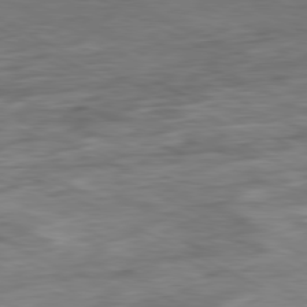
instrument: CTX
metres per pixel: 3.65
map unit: Ap
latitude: -80.9920
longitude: -80.1011
